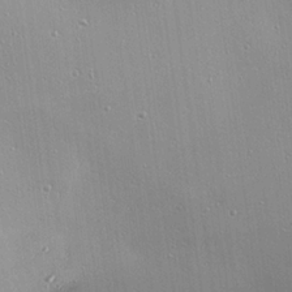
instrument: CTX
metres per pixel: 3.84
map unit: eHh
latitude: 24.2900
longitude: -90.1956
